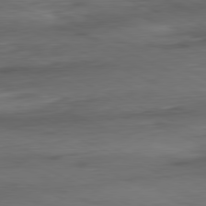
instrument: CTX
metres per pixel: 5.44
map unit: Ap
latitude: -81.3510
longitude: -68.2712
